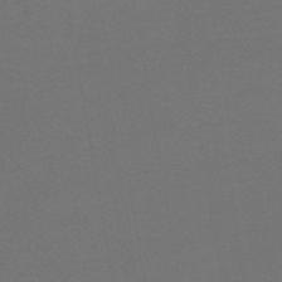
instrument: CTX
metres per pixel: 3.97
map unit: lHb
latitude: -43.7099
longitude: 75.1809
